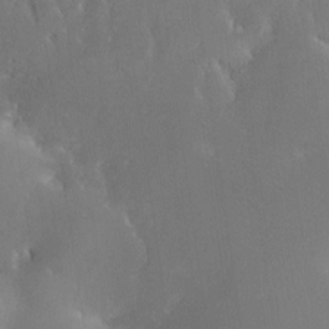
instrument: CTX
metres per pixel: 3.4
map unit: Nhe
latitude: -26.5195
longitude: -110.2145
